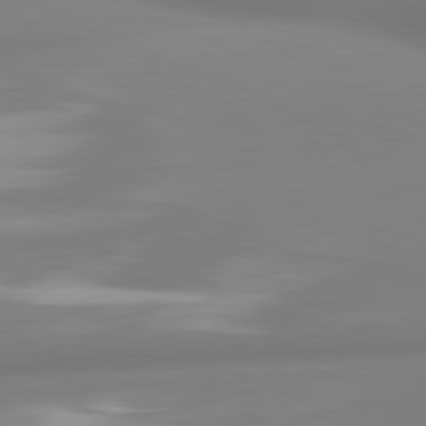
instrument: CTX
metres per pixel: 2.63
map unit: lApd
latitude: 80.4790
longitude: -164.2900
